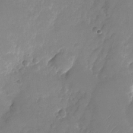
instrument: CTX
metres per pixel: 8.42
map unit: Nhu
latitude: -26.8030
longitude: -71.3859
